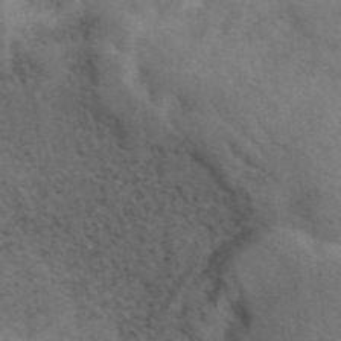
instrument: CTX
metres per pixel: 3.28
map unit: eAb
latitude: 40.9513
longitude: 109.4265
